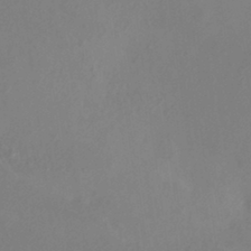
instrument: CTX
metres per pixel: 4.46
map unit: HNhu
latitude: 7.9150
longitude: -0.9324
